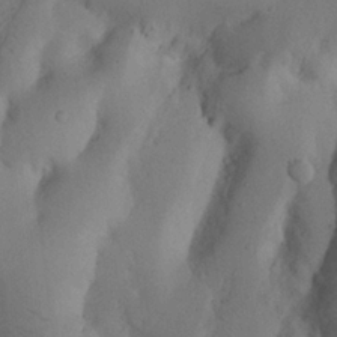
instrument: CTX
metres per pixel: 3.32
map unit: Nhu
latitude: 19.9528
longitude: -75.8961
